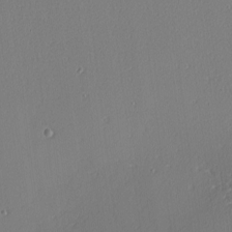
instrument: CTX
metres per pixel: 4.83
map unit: Nhu
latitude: 0.0444
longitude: -78.6491
